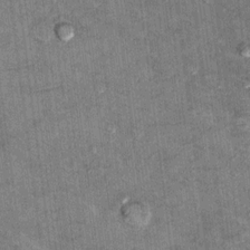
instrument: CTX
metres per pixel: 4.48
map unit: Hto
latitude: 10.6491
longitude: -36.4223
